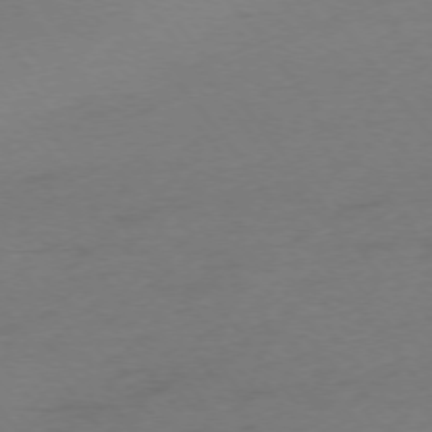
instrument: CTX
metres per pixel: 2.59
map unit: Ap
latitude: -75.3510
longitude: -73.0459
